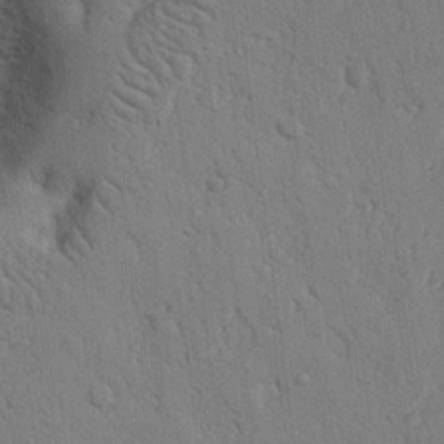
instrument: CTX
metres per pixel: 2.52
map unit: Nhu
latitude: 14.7813
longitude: -78.7435
